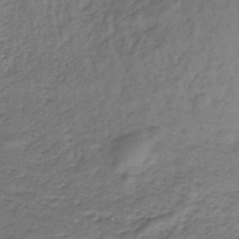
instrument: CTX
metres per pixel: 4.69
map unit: lHb
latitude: -33.2187
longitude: 65.4644
